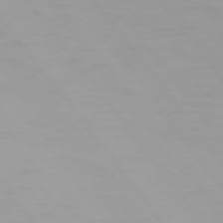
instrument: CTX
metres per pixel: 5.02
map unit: Hpe
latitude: 74.4034
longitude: -129.0269
